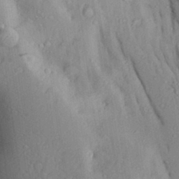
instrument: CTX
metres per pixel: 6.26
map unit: Aa
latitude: 29.3670
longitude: -131.3860
